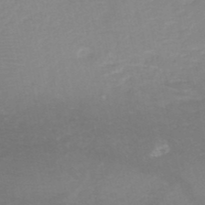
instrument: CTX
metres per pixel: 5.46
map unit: HNb
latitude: -49.3888
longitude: -43.4804
